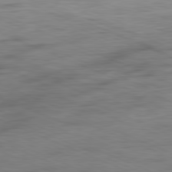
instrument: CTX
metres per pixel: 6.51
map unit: Ap
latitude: -81.7478
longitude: -74.8569
